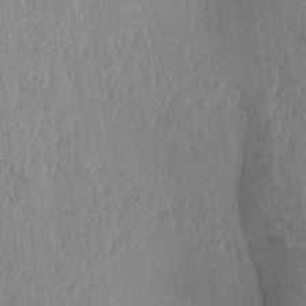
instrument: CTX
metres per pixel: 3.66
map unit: Aa
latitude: 16.5546
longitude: -147.8962
